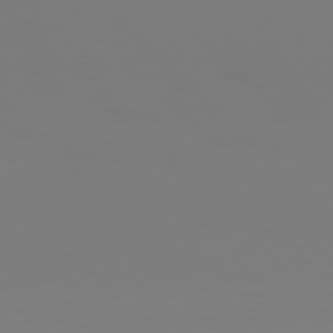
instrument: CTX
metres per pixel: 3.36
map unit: Hpe
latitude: 77.4993
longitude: -136.2334
